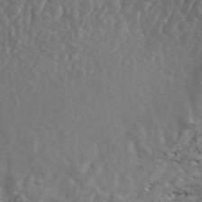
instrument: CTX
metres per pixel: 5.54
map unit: ANa
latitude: 44.6490
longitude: 23.7100
